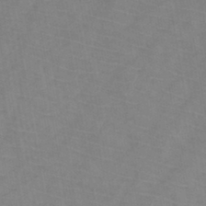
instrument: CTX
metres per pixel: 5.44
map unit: HNb
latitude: -44.9920
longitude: -39.7261
